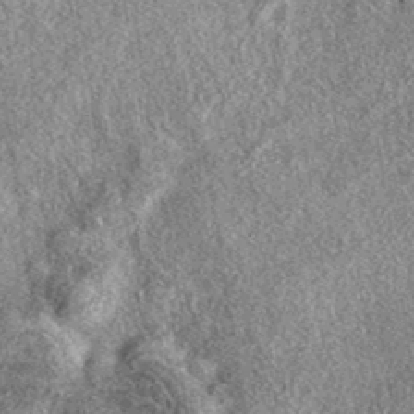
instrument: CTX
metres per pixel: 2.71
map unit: eAb
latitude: 38.8569
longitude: 107.9745
